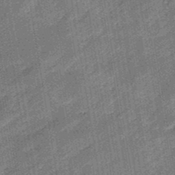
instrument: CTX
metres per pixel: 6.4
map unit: eHb
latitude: -48.1417
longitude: 85.3131
